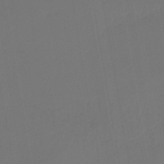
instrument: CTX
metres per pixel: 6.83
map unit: lHb
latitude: -47.5777
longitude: 70.9164
